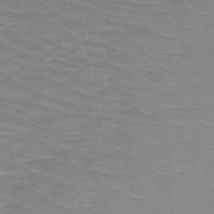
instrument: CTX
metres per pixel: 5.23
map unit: HNb
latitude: -47.6722
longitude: -46.8191
